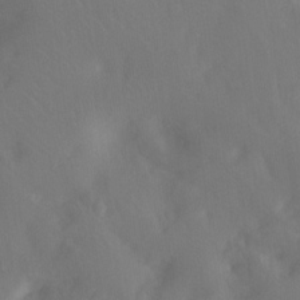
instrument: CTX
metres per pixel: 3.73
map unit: Hto
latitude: -13.8611
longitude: -43.5749
